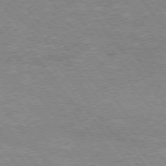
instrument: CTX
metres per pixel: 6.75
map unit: Hpe
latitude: 74.8758
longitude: -151.2348
